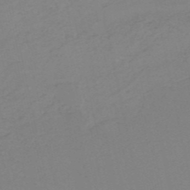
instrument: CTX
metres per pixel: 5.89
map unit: HNb
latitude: -52.0094
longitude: -52.2145
